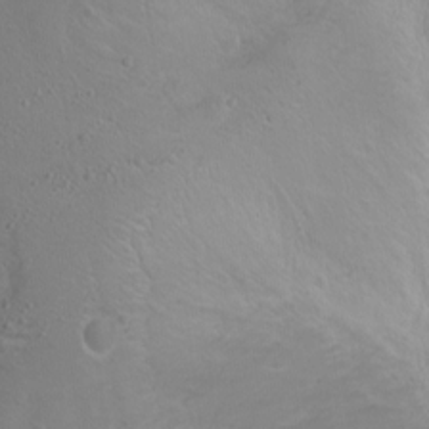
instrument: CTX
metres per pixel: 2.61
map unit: Ht
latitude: 0.1200
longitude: -44.8947
